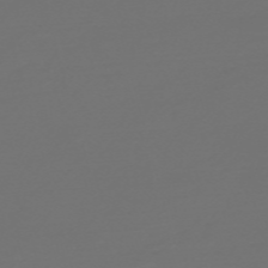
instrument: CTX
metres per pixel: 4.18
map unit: Nve
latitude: -59.4076
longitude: 56.7274
